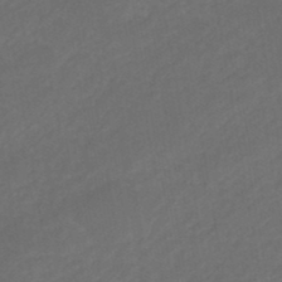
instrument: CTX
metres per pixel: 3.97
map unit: eHb
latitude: -47.3698
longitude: 85.5210
